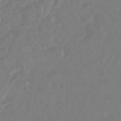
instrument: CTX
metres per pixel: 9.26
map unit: HNhu
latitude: -45.6344
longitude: 104.0094
